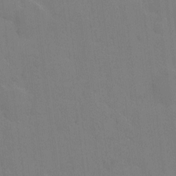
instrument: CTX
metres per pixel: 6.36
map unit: eHh
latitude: 6.7435
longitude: -65.8772
